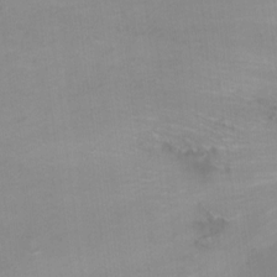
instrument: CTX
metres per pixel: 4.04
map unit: Ht
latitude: 0.1766
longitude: -35.4615
